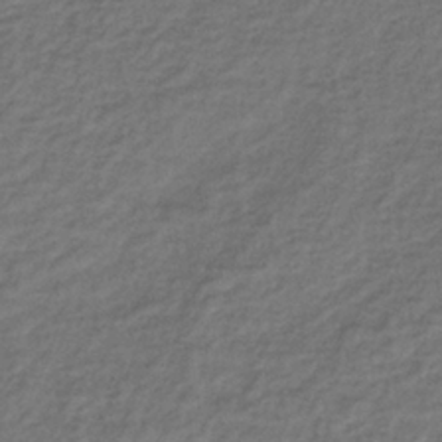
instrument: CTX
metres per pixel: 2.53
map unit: lHb
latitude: -35.7100
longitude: 61.4643
